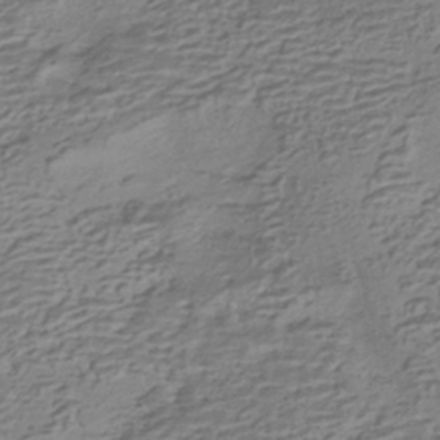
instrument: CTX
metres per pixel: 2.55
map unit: HNhu
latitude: -42.2928
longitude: 101.0297
